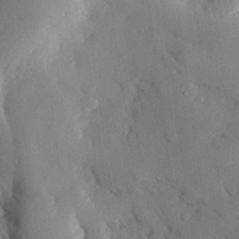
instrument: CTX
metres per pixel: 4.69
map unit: eHh
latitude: 28.3845
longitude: -79.4238
